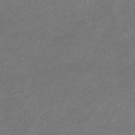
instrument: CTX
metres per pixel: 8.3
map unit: lHb
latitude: -38.4251
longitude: 73.5399
